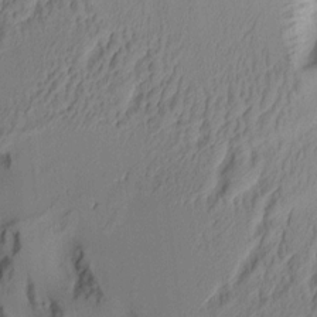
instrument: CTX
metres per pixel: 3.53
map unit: Aa
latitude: 7.7450
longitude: -127.9339
